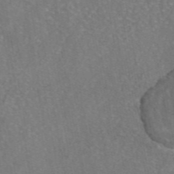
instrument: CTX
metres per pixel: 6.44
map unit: eAb
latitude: 46.8191
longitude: 106.7463
